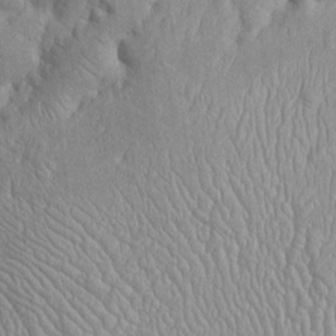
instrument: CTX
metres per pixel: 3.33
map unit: Htu
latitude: -5.6910
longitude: 156.8030
